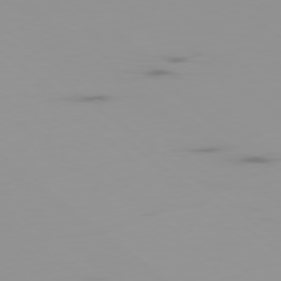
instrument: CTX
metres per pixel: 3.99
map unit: Ap
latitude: -79.1620
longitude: -70.6301
